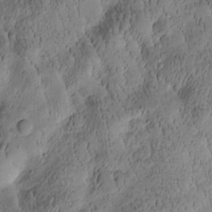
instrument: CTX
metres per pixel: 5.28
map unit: Htu
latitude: -2.5573
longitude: 171.1998
